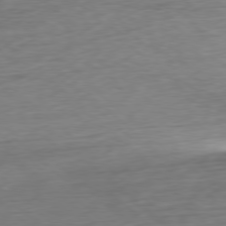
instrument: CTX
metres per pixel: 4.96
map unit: Ap
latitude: -78.6707
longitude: -71.5749
